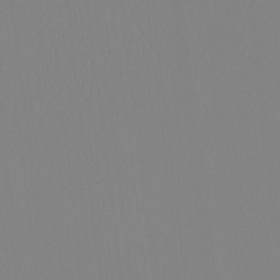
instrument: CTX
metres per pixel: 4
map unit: Ht
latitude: -15.1998
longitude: -51.0080
